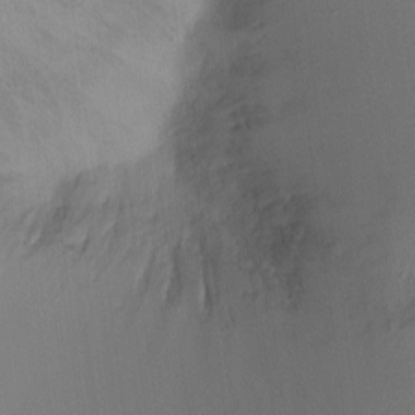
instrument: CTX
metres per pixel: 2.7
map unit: Nhu
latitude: -10.9920
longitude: -33.4049
